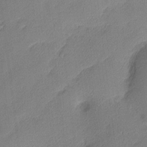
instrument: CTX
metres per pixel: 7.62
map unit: Nhu
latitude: 2.4223
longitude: -75.3671
